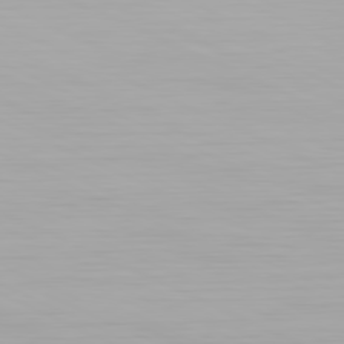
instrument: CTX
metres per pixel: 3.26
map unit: Hpe
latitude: -81.4455
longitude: 19.6533
